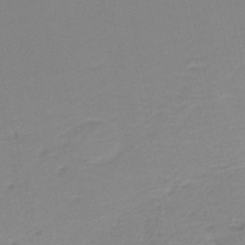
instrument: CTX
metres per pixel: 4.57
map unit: HNb
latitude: -40.9919
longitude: 50.0283
